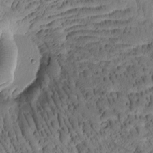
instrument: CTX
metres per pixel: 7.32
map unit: Htu
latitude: -3.5399
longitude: 171.7289
